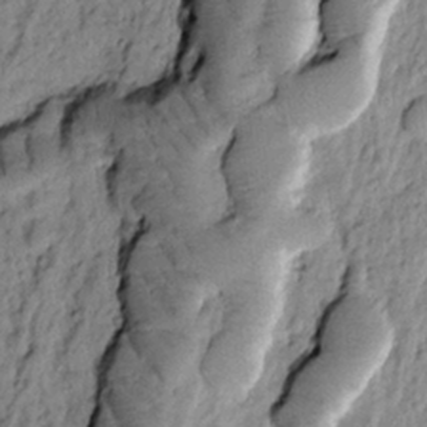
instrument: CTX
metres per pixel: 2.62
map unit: Htu
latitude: -2.0661
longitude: 173.4265
